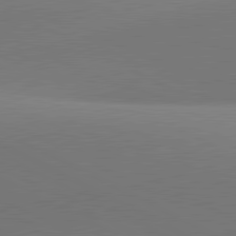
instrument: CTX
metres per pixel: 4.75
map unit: lApd
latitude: 81.2159
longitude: 135.2754
